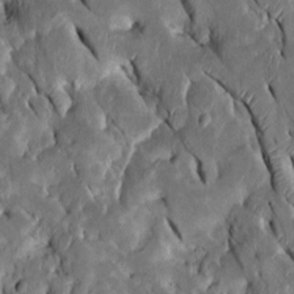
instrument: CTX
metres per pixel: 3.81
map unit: Htu
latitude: -1.1809
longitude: 149.1809
